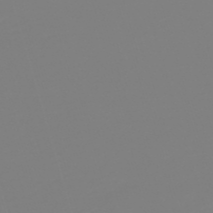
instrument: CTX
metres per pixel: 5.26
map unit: lHb
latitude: -49.8234
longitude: 81.8612
